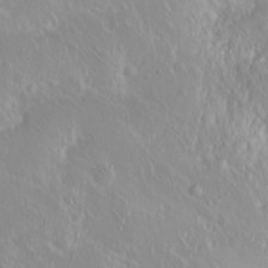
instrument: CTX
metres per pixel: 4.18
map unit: eHh
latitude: 1.8205
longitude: -55.1025
